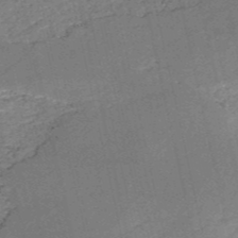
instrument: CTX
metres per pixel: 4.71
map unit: HNb
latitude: -51.7666
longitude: -40.7624
